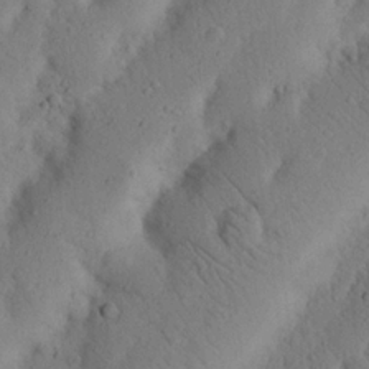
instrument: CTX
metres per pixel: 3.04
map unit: Nhu
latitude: 20.4223
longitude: -74.8191
